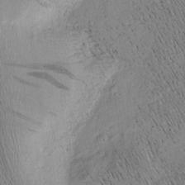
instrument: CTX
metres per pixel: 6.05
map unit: Nhu
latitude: -7.2943
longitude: -152.1389
